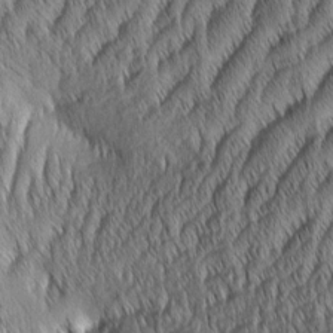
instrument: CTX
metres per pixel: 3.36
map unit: Aa
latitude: 7.0647
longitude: -130.9703
